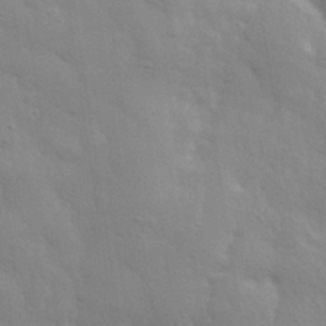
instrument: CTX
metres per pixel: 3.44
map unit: eHh
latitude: 32.2711
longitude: -70.3089
